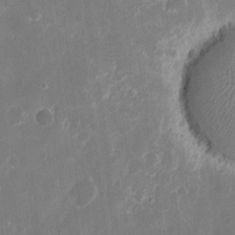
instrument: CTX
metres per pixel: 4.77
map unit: eHh
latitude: 10.3656
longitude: -71.4048
